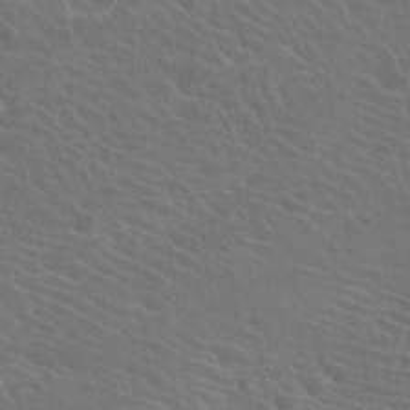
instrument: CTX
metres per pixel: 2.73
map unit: Hto
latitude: 23.5182
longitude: -39.8583
